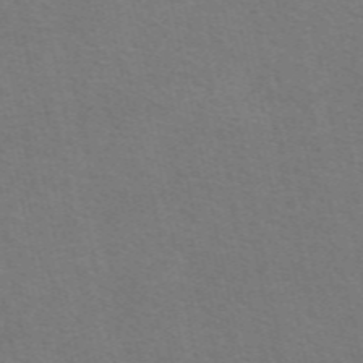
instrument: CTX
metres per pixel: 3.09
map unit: eAb
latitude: 51.2537
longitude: 111.2753
